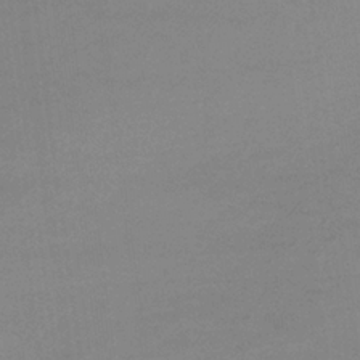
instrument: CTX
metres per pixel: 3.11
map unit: eHb
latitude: -33.2376
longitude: 69.7855
